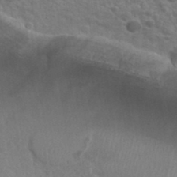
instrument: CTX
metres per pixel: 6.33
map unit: Hto
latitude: 34.6112
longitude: -50.2333
